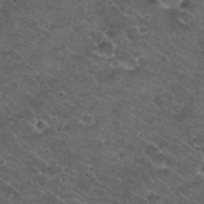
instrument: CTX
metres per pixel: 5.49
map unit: Nhu
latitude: 29.6505
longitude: -49.5560
